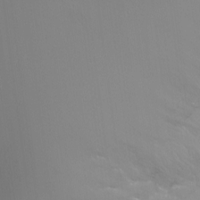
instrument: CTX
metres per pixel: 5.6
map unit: Ht
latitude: -12.5007
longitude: -44.7813
